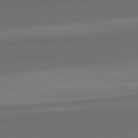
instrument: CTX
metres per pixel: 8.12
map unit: lApd
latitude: 82.7057
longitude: 159.1053
